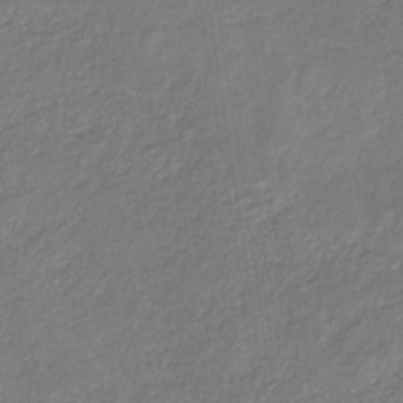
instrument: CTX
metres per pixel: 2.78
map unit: eHb
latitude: -31.1620
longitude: 67.5777
